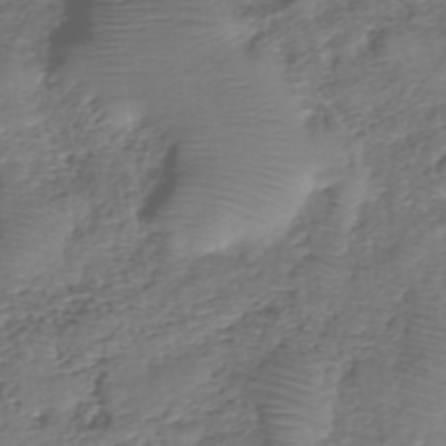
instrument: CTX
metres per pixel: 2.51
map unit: eHh
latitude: -39.7478
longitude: -29.3293
